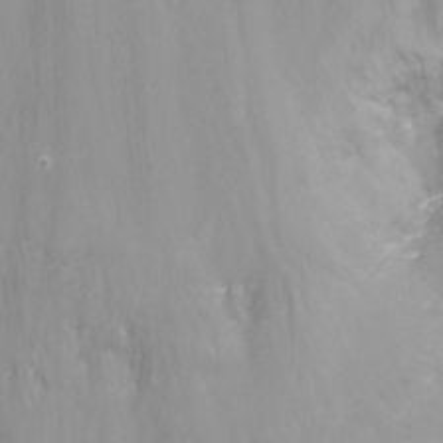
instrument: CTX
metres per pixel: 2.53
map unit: Nhu
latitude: -8.8408
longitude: -49.7828
